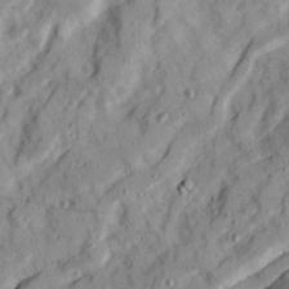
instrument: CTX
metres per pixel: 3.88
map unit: Ave
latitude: 22.2522
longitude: -131.6127
